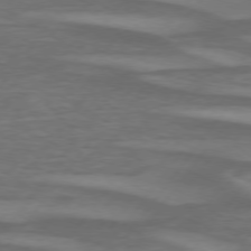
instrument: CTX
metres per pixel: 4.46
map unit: lApd
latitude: 74.8569
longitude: -78.6491
